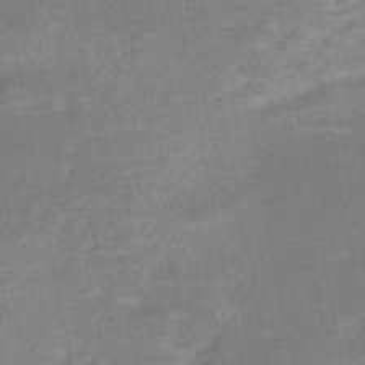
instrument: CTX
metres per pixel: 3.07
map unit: Nhe
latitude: -48.0283
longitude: -170.7246
